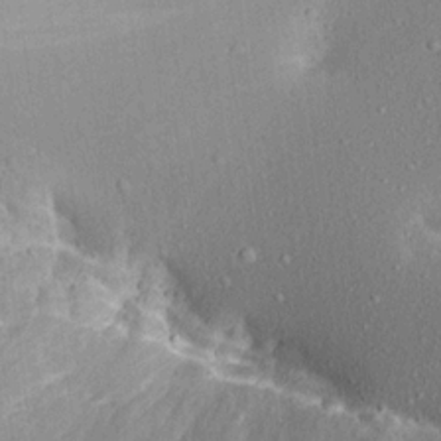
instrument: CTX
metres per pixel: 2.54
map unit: Aa
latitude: 19.9339
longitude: -145.7827
